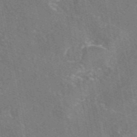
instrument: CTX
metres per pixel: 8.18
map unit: eAb
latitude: 46.2145
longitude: 107.9745
